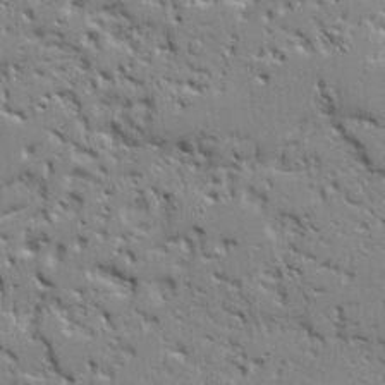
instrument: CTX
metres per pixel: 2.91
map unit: Ave
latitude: 20.0255
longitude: -127.6694
